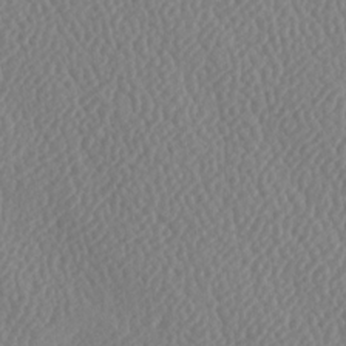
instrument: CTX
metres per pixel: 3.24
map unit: lAa
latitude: -8.7652
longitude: -128.4601
